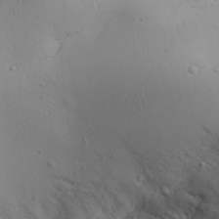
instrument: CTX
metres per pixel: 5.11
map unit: Aa
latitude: 31.4238
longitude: -143.7828
